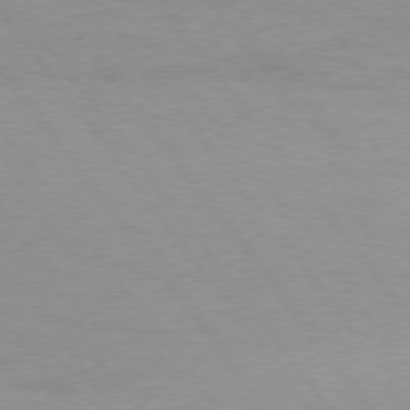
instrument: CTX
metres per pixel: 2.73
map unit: Hpe
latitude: 75.3293
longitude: -143.1403
